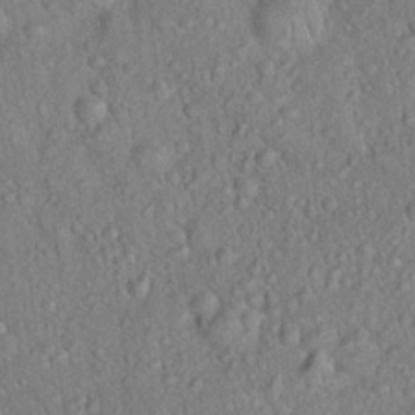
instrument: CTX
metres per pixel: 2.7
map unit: Hto
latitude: 18.3467
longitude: -52.8002
